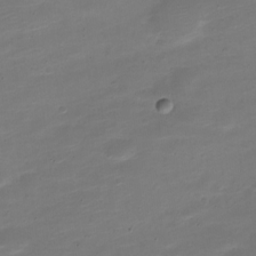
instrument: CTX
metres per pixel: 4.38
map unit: Nve
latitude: -21.4832
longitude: 105.4643
